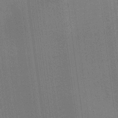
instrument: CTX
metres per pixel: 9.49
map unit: Ht
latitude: -6.2550
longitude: -27.2726
